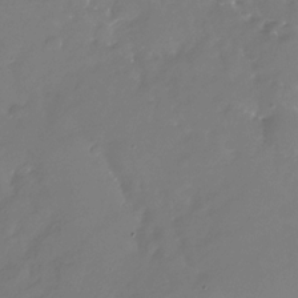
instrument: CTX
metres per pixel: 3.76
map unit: Nhu
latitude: -28.6330
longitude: -79.8584
